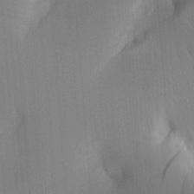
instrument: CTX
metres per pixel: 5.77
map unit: Aa
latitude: 21.3293
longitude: -143.9528
